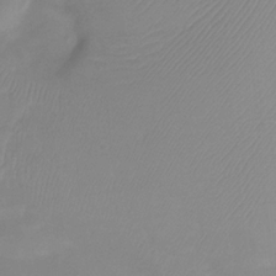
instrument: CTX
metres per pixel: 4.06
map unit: Htu
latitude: -12.6141
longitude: -47.0081
